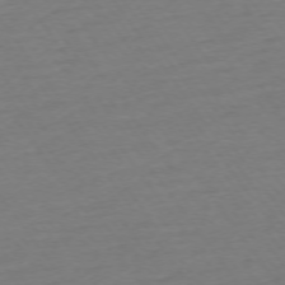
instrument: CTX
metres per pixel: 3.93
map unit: Ap
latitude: -74.9353
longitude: -80.9325
